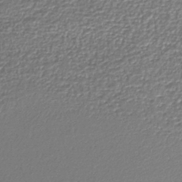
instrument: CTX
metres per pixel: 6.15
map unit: lHb
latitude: -43.5021
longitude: 68.7274
